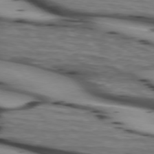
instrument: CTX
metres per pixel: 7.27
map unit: lApd
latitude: 74.2145
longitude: -64.5357
